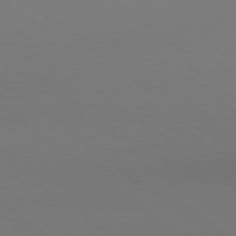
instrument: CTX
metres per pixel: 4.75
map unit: Ap
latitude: -79.1053
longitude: -56.3278
